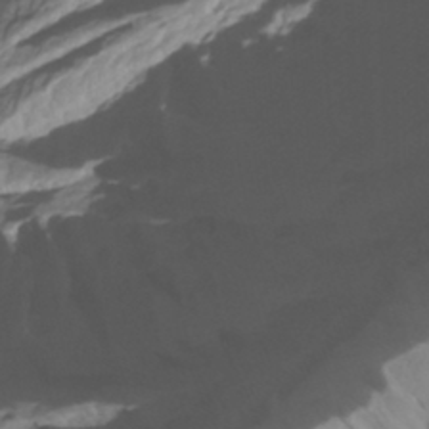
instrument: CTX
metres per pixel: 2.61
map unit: Htu
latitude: -3.9745
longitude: -72.0633
